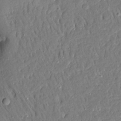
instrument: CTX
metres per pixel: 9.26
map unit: Ave
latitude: 15.2348
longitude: -140.3278
